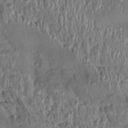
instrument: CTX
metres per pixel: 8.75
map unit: Aa
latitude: 13.6694
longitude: -144.0444
